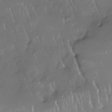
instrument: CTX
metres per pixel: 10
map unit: Nhe
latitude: -27.1431
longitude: -110.8947
